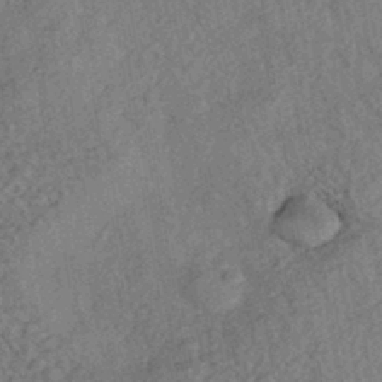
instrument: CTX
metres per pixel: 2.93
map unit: eHh
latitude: -42.5573
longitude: 117.7477
